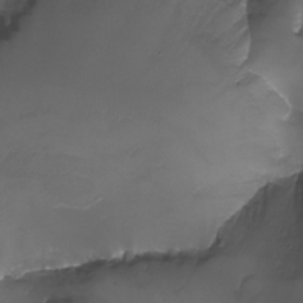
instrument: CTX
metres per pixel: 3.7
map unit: Aa
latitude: -13.5966
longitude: -66.9513
